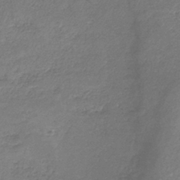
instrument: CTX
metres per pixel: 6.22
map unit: HNb
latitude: -35.4265
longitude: 52.3117
